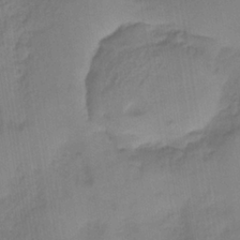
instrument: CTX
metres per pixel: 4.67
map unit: HNb
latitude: -36.3117
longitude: 57.5399
